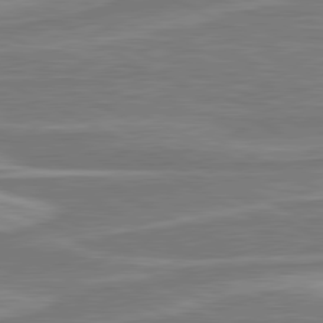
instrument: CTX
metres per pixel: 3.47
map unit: lApd
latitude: 80.7624
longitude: -174.3278
